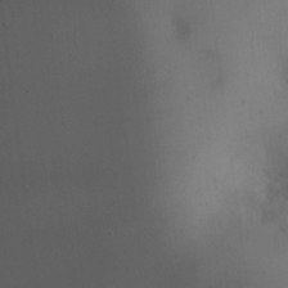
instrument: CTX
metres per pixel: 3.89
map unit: HNhu
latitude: 8.6680
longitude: 10.4818
